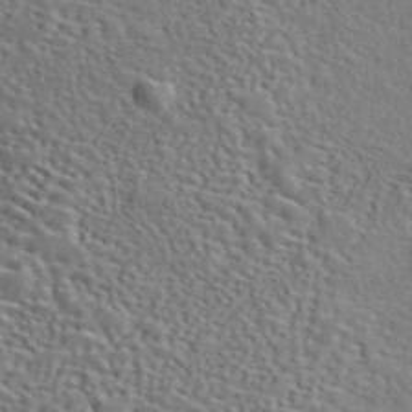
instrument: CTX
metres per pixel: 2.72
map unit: eAb
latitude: 42.9892
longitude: 112.8786
